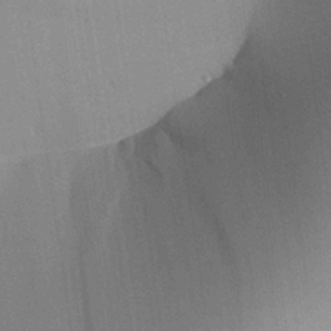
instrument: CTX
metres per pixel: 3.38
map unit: Aa
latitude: 26.0255
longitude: -135.7449
